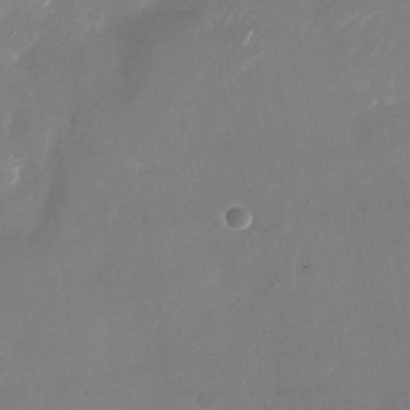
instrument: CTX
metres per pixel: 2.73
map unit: Nhu
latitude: -26.4440
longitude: -72.8569
